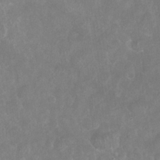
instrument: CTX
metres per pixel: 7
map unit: Nhu
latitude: 27.0648
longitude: -63.9339
